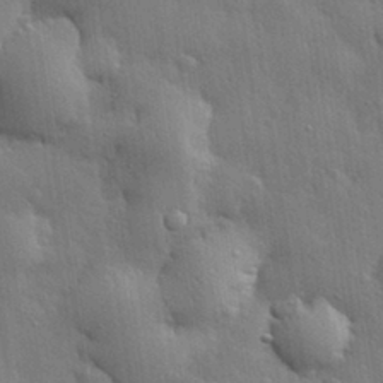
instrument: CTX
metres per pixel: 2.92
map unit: eHh
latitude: 30.8002
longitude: -79.0081
